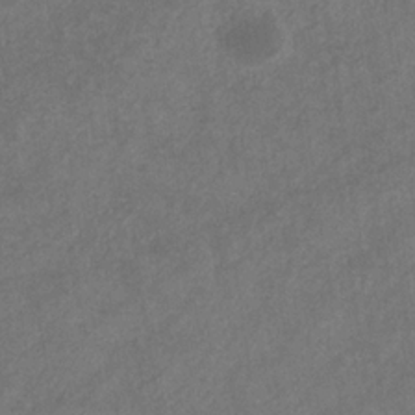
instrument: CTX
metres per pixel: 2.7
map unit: eHb
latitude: -31.6155
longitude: 71.5588
